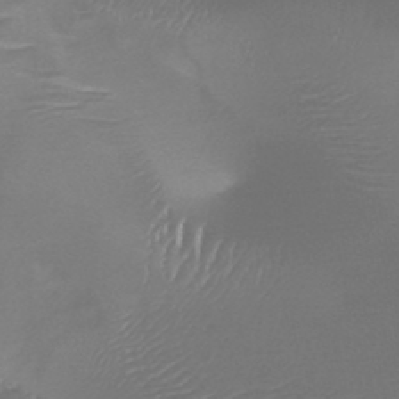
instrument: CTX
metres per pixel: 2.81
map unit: HNb
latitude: -46.8030
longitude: -41.7638
